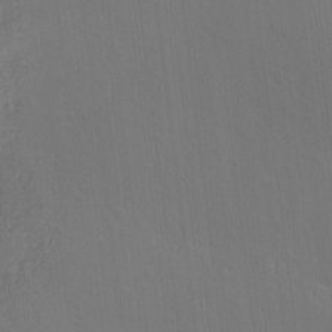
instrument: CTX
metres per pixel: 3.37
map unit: Hve
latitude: -9.1053
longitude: 175.5399
